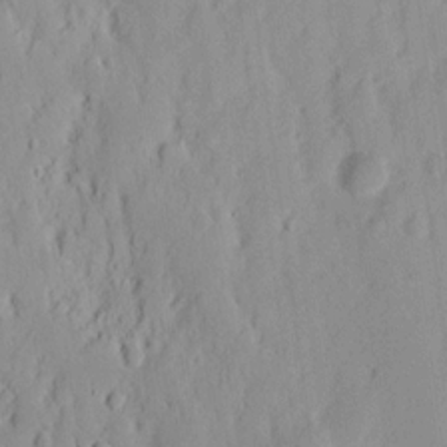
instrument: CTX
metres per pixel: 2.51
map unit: Nhu
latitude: 14.1200
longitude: -72.9136
